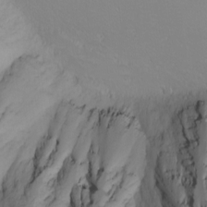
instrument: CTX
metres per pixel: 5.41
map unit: Nhu
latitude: -4.7085
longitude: -81.3482
